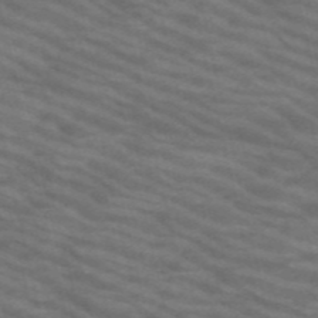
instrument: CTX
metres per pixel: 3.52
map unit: HNb
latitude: -53.4454
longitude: -44.8191
